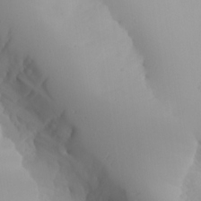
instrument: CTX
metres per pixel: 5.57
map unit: Aa
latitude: 24.4790
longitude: -127.2537
